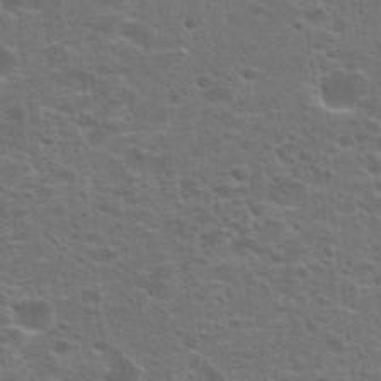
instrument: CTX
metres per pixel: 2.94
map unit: Hto
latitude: 23.5749
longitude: -46.8758
